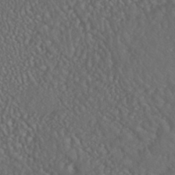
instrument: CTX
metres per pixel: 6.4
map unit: HNhu
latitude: -46.0850
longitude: 104.6140
